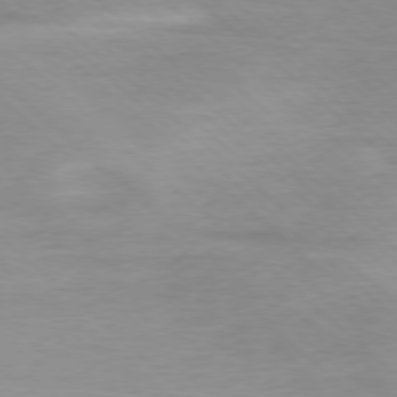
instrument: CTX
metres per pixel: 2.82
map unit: Ap
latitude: -77.6344
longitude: -91.2348
